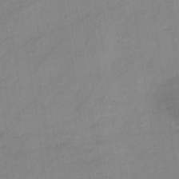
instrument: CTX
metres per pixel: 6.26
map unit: lHb
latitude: -35.4832
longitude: 73.0486
